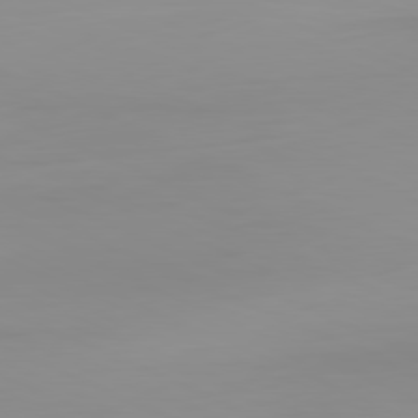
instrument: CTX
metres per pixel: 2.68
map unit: Ap
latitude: -81.3699
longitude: -61.2537
